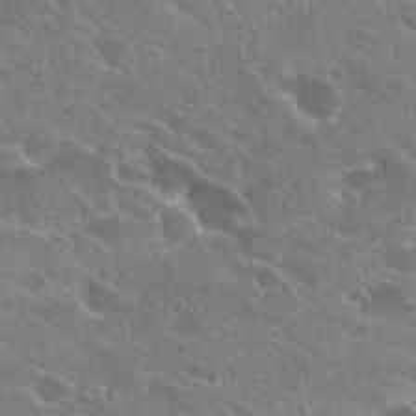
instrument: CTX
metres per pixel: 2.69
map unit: Hto
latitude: 24.8380
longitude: -39.2537
